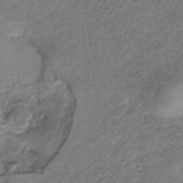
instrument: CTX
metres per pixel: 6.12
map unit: HNb
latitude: -32.5196
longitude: 61.3510
